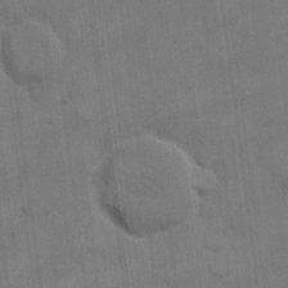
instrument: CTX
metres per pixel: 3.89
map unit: eHh
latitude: 13.1403
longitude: -65.6127
